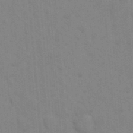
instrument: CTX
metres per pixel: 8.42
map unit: eHh
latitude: 18.3845
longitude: -63.9339
